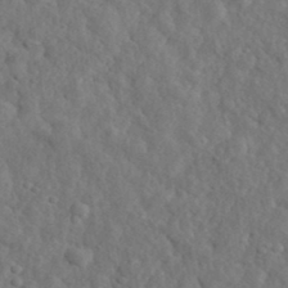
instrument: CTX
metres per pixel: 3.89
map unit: eHh
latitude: 34.4979
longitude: -78.1767
